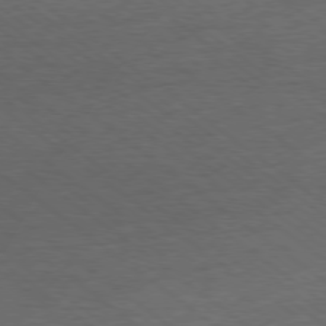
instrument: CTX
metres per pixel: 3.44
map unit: Ap
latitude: -78.8786
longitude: -100.2145
